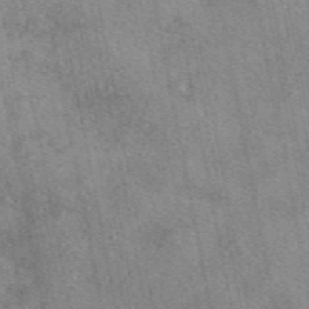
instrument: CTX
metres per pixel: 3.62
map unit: eAb
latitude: 47.8017
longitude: 121.9556
